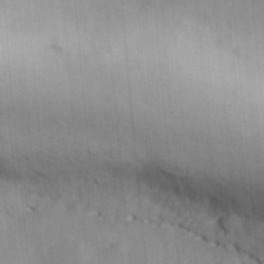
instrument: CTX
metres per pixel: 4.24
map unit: Hve
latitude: 31.7072
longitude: 148.7275
